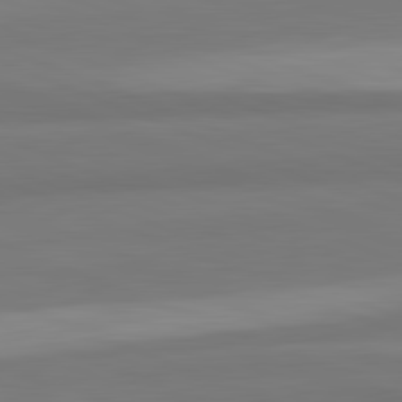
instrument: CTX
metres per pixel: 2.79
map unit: lApd
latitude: 82.3656
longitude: 177.6722
